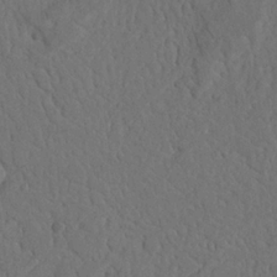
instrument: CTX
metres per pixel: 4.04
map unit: Nhu
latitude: 22.1578
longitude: -74.1578
